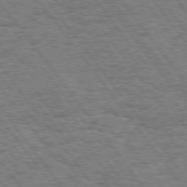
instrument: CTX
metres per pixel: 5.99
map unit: Hpe
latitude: 74.6302
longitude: -139.5371
